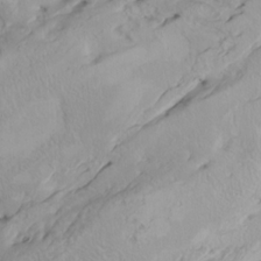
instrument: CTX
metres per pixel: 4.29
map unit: Htu
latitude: -7.7666
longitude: -66.2711
